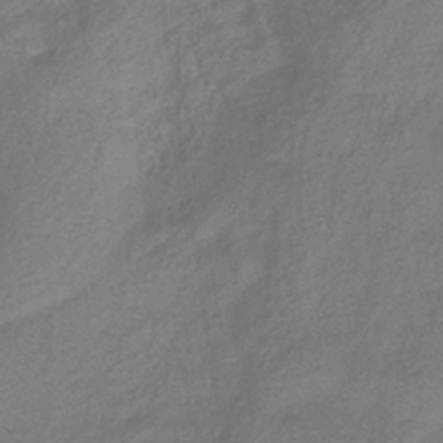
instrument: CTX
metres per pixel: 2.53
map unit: eHb
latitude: -36.4440
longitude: 80.7463
